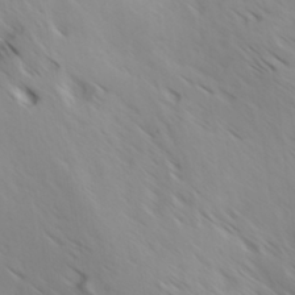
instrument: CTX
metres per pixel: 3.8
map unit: Hve
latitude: 32.1578
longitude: 149.0109
